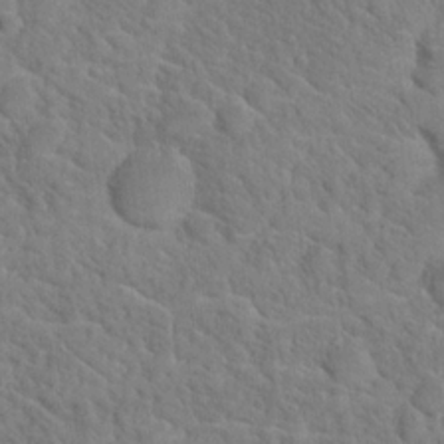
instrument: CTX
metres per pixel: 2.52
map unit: Hto
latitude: 18.6112
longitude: -35.0458
